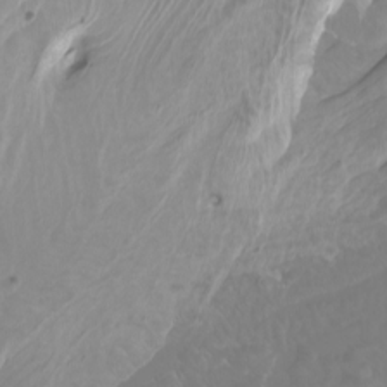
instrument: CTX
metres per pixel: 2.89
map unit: Nhu
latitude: -10.2551
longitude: -68.8191
